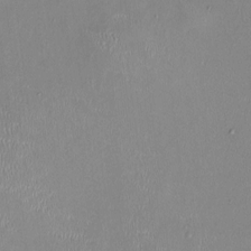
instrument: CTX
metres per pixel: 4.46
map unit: HNhu
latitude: 0.4790
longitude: -4.7624
